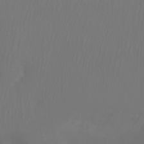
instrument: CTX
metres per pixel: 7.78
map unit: Htu
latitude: -6.0850
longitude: -70.7435
